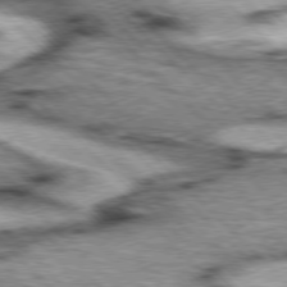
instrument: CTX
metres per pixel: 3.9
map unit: lApd
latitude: 76.8947
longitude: -50.8380
